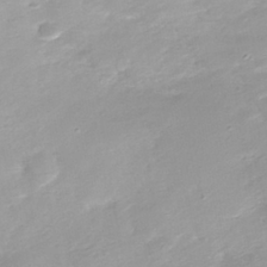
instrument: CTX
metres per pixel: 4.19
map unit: Nhe
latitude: -39.2376
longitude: -116.9892
